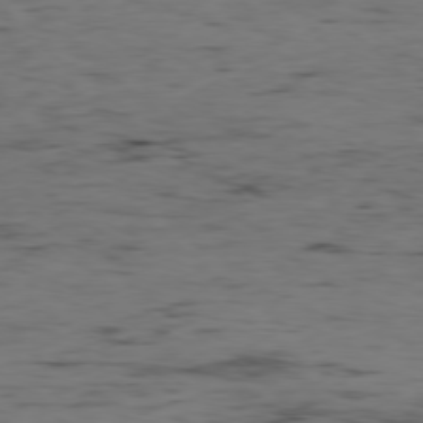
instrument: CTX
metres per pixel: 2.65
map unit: Hpe
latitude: -78.6707
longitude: 16.3307
